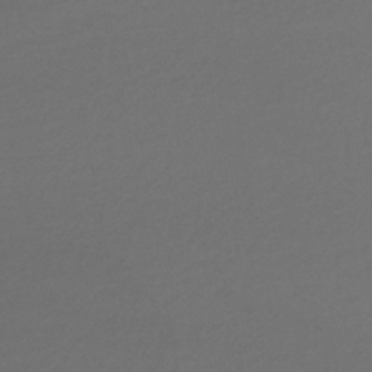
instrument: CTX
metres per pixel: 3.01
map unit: HNhu
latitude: -44.9731
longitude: 96.7463
